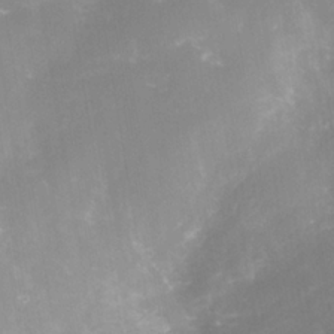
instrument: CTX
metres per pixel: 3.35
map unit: Nhe
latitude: -37.6155
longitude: -112.7624
